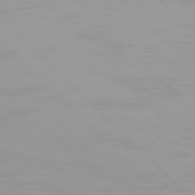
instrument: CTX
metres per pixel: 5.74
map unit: Hpe
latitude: 77.6316
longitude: -140.5167
